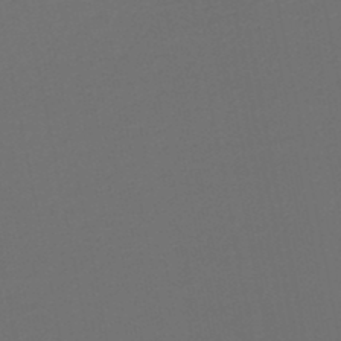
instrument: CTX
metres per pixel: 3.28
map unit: HNb
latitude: -47.5210
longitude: 56.9164
